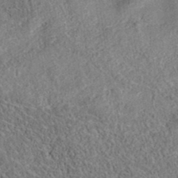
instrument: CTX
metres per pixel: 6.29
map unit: eAb
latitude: 36.4979
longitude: 112.2173
